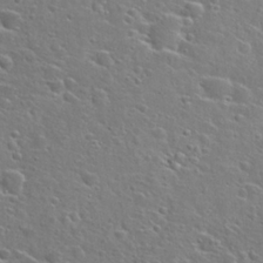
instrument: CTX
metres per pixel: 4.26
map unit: Hto
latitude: 26.5546
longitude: -46.8758
